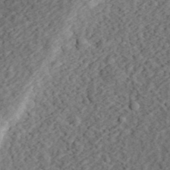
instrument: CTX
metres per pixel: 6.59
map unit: eHh
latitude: 36.9703
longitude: -79.2537
